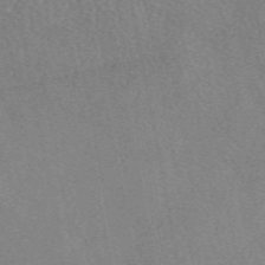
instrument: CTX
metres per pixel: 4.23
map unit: eAb
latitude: 48.4034
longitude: 110.4440
